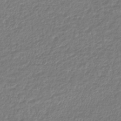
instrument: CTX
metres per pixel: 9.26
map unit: lHb
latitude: -43.6343
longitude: 69.1053
